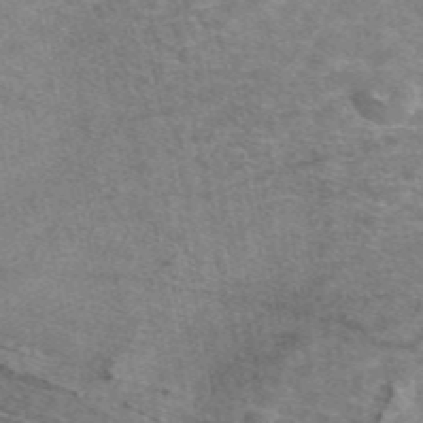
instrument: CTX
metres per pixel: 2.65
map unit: eAb
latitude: 48.1011
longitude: 117.0486
